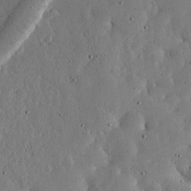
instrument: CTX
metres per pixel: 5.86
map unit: lHvf
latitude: 19.5749
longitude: -114.6679
